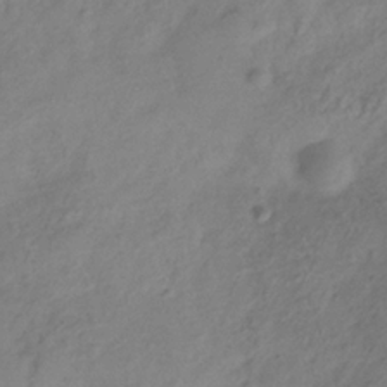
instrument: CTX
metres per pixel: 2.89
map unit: Hve
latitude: -32.9542
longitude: 90.1039
